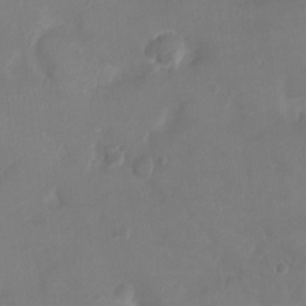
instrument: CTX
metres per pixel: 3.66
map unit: Ht
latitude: -4.7274
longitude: -16.3656
